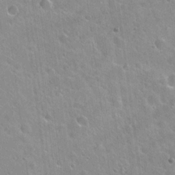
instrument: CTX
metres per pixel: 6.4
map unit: Hto
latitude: 21.4994
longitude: -53.8206
